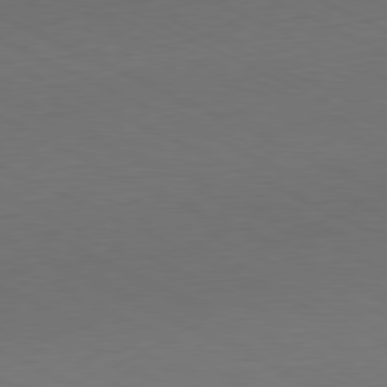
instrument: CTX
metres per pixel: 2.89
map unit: Ap
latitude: -81.3321
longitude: -69.8206
